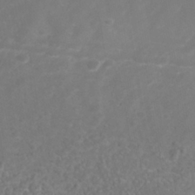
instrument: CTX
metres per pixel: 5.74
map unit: Nhu
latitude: -40.9164
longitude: -85.4427
